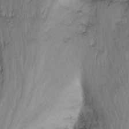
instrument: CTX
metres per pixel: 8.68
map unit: Nhu
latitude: -7.1431
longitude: -65.4615
